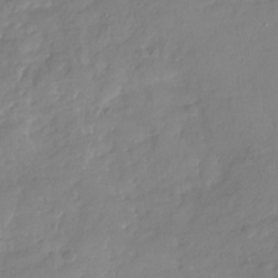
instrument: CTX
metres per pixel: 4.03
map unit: Nhu
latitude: -28.1039
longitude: -61.3670
